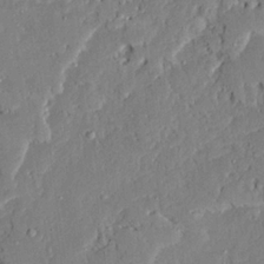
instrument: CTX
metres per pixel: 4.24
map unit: Ave
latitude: 23.2915
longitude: -129.9150
